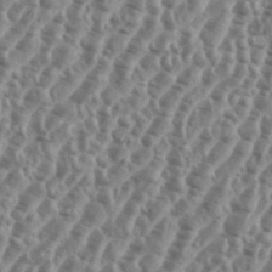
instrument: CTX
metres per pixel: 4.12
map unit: eHh
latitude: 36.5546
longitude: -135.7827
